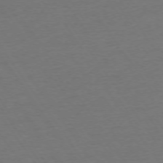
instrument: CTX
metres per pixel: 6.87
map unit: Ap
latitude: -74.8408
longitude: -90.1389
